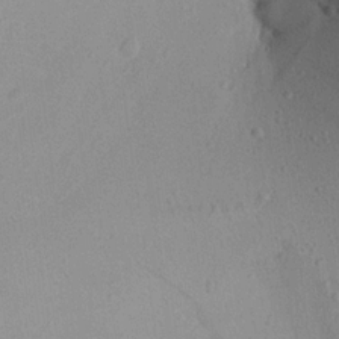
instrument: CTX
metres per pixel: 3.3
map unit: Aa
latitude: 19.0647
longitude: -140.8191
